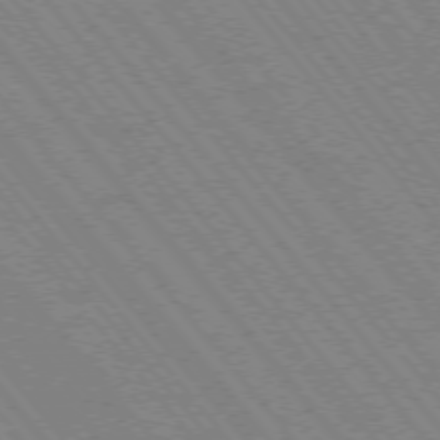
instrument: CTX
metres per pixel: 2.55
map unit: Hpe
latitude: -75.7856
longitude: -13.3104
